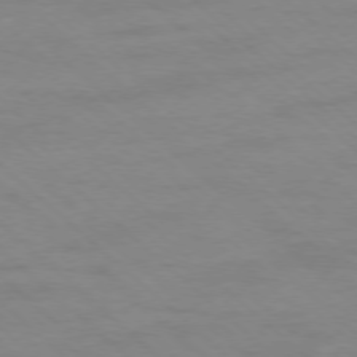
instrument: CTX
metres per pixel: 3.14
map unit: Ap
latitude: -77.7856
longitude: -98.6112
